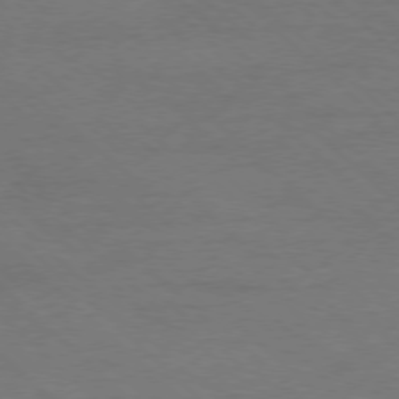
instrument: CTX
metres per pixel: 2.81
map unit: Ap
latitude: -78.1605
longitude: -68.8947
